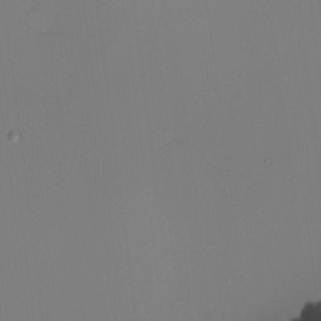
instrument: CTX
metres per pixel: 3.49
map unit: Nhu
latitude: -8.8786
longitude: -85.1592
